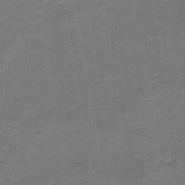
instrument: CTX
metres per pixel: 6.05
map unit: HNb
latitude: -43.1053
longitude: 51.8233
